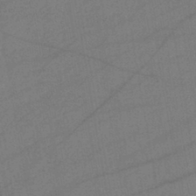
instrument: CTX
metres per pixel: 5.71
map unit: lHb
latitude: -42.2361
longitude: 68.1983
